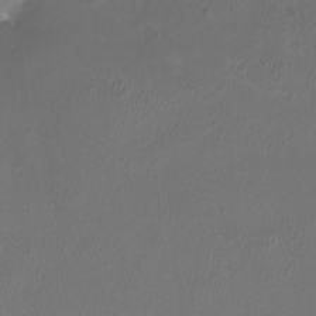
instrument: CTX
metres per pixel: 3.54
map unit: eHh
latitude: -7.0297
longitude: -76.6301
